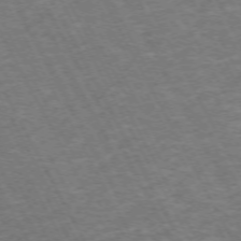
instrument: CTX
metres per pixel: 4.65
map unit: Hpe
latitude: -71.8800
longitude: 9.7855
